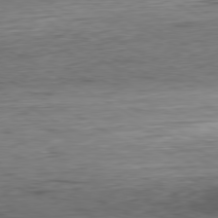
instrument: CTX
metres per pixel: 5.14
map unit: Hpe
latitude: -80.6708
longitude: 21.0108
